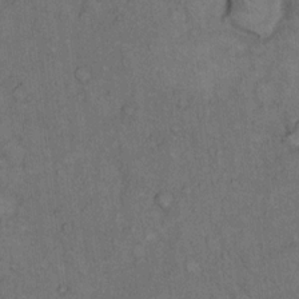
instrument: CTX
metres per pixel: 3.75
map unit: Hto
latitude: 10.9325
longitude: -59.4615
